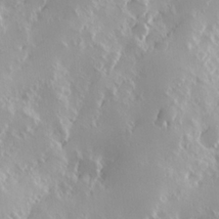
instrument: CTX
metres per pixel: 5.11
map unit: Hve
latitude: 24.0444
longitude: 146.1228
